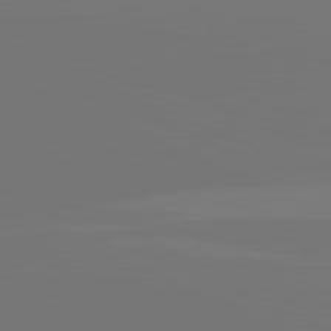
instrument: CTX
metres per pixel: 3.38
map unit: lApd
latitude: 81.5938
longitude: -152.6113
